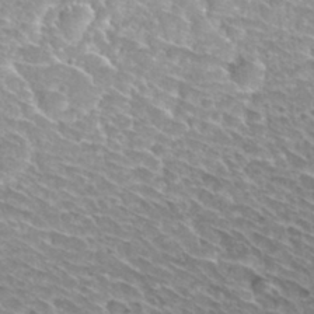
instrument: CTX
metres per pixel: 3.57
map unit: Hto
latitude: 30.6113
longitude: -42.7813
